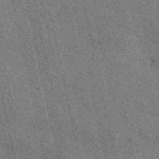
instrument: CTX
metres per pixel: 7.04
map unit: eAb
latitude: 51.2914
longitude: 114.1795
